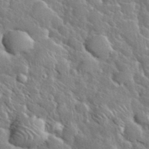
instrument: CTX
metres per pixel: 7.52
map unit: eHh
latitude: 37.8395
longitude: -61.1025
